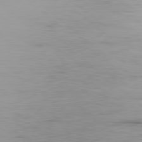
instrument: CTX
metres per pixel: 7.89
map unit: Ap
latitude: -79.0486
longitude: -71.7072
